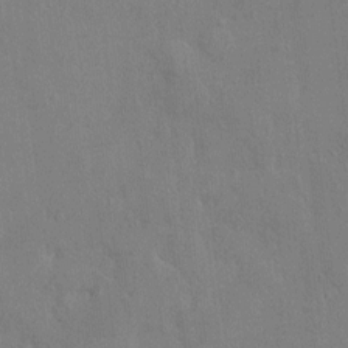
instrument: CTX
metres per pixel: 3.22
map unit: HNhu
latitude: 7.0080
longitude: -2.9324
